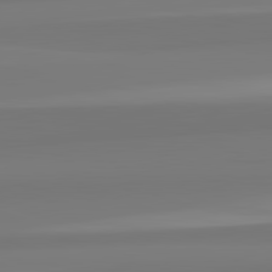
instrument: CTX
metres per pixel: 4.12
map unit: lApd
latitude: 82.6301
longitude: 173.4076
